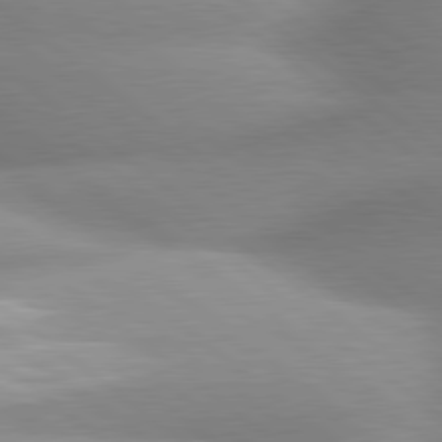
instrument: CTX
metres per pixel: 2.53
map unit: lApd
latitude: 80.2333
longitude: -160.3845
